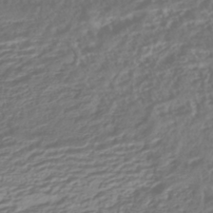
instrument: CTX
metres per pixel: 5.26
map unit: HNhu
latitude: -43.1809
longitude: 103.9745
